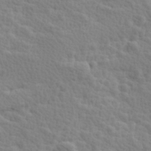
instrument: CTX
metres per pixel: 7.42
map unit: Hve
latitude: 25.3670
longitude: 145.4454
